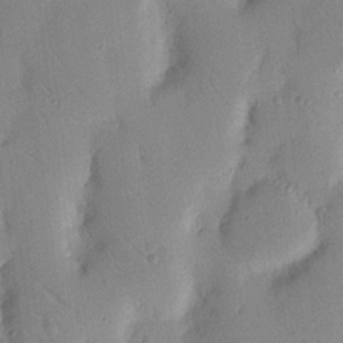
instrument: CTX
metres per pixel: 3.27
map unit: Nhu
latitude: 16.5168
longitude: -78.6302
